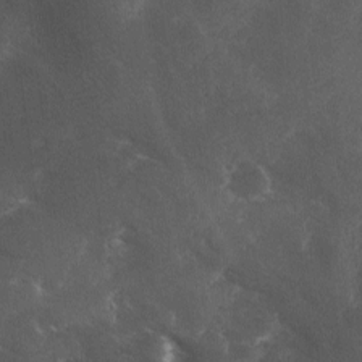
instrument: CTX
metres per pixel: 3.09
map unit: Ave
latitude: 0.6112
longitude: -111.6694
